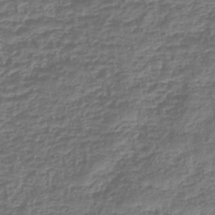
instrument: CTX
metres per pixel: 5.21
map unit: eHb
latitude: -43.9367
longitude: 81.8989
